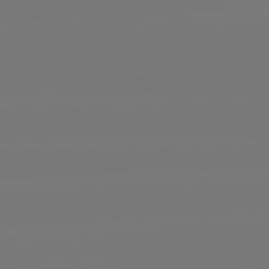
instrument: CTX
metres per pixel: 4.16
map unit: lApd
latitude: 81.2537
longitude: -148.1389
